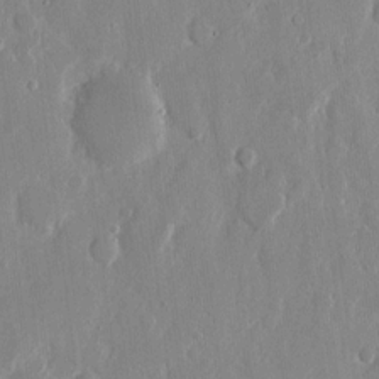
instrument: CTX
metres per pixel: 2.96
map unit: eHh
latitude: 12.7813
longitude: -70.0255
